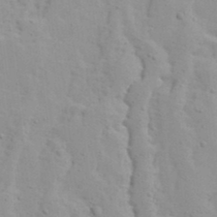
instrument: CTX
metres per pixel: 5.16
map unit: Ave
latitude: 13.4804
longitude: -132.8947
